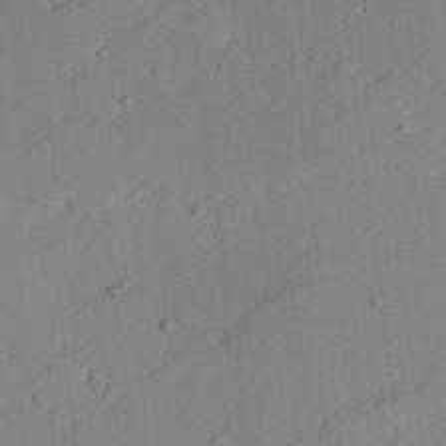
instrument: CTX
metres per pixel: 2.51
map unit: lAvf
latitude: 23.6883
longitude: -109.8583
